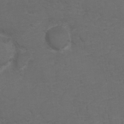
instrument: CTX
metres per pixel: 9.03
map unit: Hto
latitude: 5.3293
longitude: -30.8758
